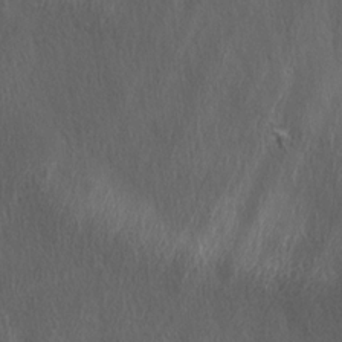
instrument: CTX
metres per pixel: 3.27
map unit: Ave
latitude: 22.4412
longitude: -136.6491
